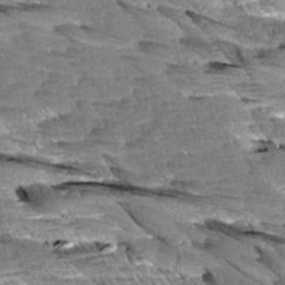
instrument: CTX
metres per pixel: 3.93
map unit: Aa
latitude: 8.3467
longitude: -132.8758
